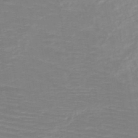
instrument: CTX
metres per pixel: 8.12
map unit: HNb
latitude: -49.4455
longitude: -44.8569
